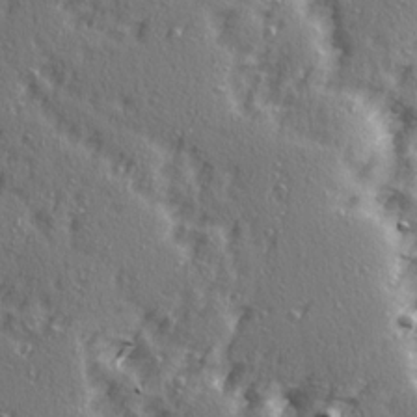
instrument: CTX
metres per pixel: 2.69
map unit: Ave
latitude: 15.4616
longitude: -105.0459
